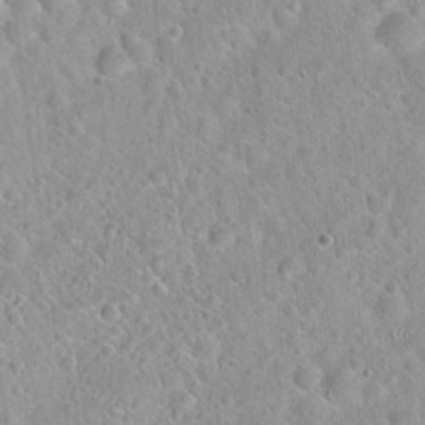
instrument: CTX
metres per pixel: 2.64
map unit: Hto
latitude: 21.7072
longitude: -52.8758
